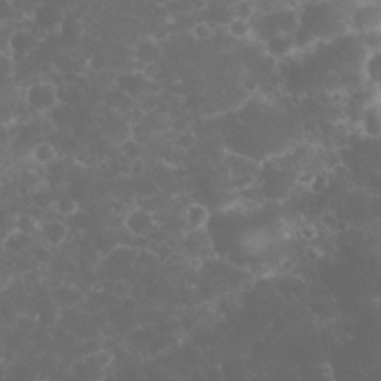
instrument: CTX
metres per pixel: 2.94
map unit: eHh
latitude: 32.4790
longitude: -62.3468
